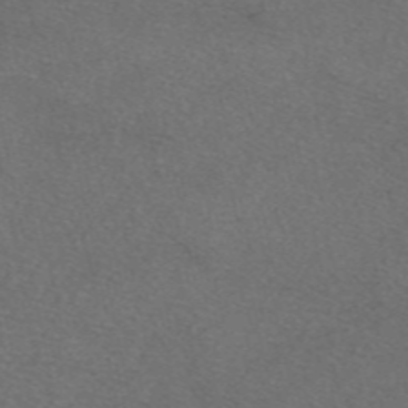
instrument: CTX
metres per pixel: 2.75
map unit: eAb
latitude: 48.1767
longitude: 107.5588
